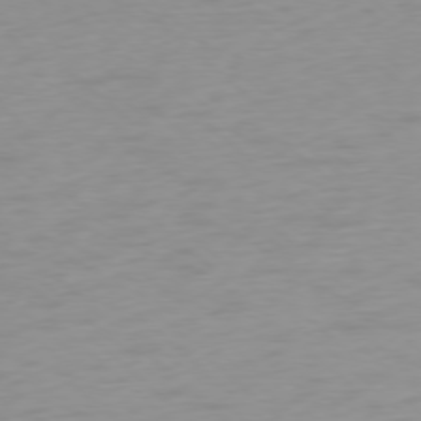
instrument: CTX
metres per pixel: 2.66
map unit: Ap
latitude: -77.8989
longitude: -67.4237
